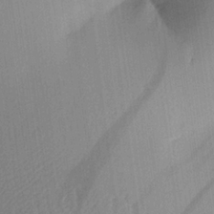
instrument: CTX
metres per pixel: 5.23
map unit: Aa
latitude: 22.7624
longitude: -146.5735
